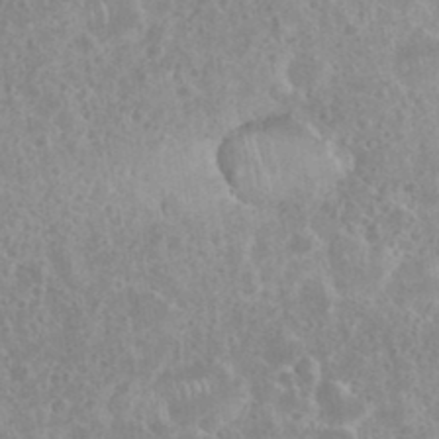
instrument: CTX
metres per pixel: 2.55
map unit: eHh
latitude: 35.6882
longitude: -61.8583
